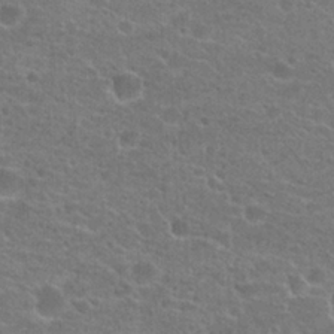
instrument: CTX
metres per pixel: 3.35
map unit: Hto
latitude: 22.1011
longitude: -43.7639
